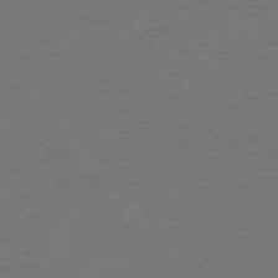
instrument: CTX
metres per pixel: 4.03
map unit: Ap
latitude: -75.8423
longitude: -94.2334
